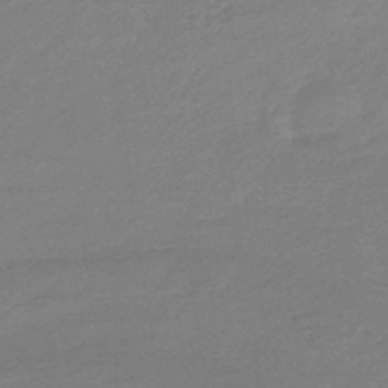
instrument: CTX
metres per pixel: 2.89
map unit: eHb
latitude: -45.5966
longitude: 89.5399
